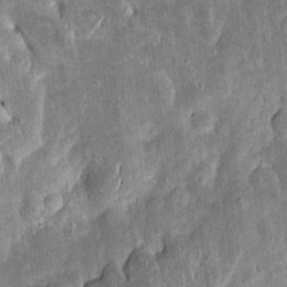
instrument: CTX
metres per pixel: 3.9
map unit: Htu
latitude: -0.4818
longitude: 149.8801
